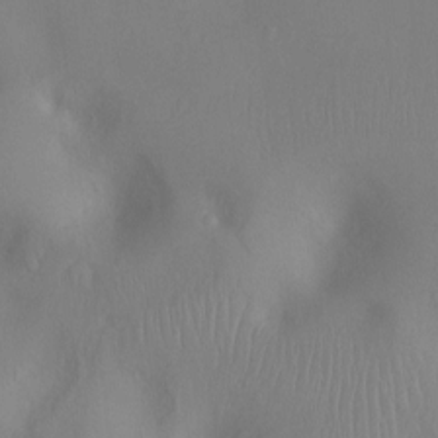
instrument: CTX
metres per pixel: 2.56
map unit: Ht
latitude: -7.2565
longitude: -23.8205
